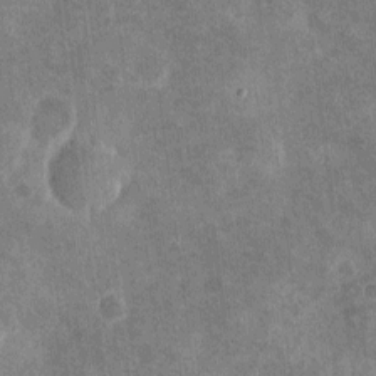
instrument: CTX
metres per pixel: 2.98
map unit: eHh
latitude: 4.2900
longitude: -71.8961
